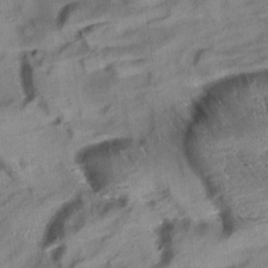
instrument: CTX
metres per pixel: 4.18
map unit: Aa
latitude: 10.6869
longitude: -141.4993
